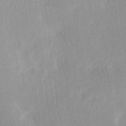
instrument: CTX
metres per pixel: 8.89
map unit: Ave
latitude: 11.5371
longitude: -107.0269
